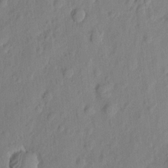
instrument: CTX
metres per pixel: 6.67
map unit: eHh
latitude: 7.4615
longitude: -75.0270
